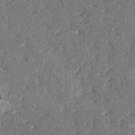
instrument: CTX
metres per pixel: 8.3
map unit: HNhu
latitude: 4.2145
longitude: 10.2551
